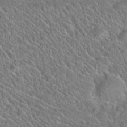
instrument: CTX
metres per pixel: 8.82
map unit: Hto
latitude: 19.5182
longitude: -51.5560
